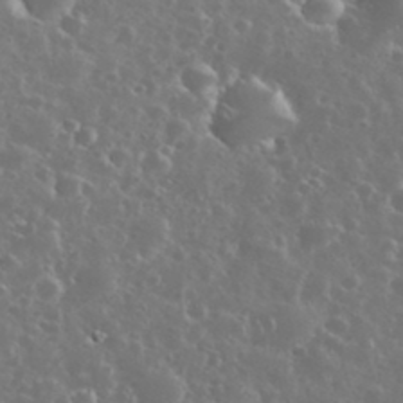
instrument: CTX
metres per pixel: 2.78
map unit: eHh
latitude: 34.5923
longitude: -61.3481
